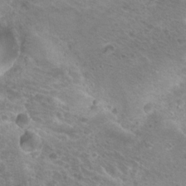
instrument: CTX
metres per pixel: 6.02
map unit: Hto
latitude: 20.7624
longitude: -32.4223
